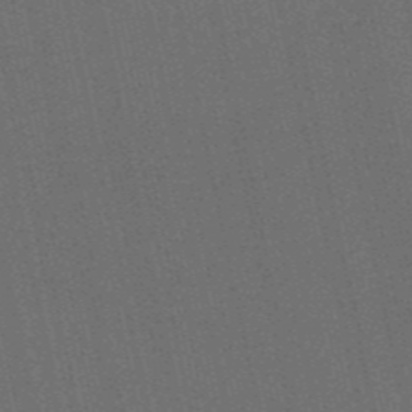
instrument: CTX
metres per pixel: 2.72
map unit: HNb
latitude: -53.4076
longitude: -42.7435
